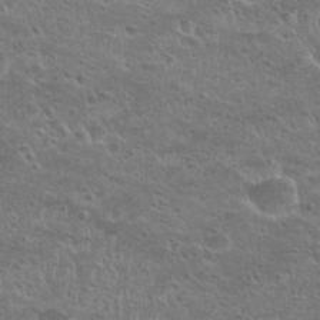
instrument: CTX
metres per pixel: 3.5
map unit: Nhu
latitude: 24.8002
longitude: -50.6112
